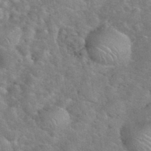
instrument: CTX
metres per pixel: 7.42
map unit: eHh
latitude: 37.5938
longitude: -65.3482
